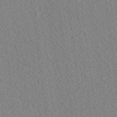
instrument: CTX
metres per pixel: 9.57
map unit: Ave
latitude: 20.8758
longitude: -139.1025
